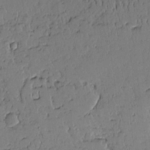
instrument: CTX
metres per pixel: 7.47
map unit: Aa
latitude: 11.0270
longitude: -128.8191
